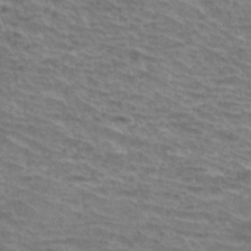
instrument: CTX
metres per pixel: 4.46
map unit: Hto
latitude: 36.5735
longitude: -43.5938
